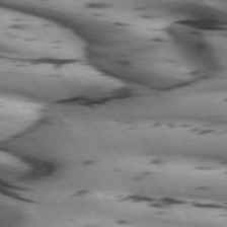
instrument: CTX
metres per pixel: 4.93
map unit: lApd
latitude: 71.8394
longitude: -52.3279
